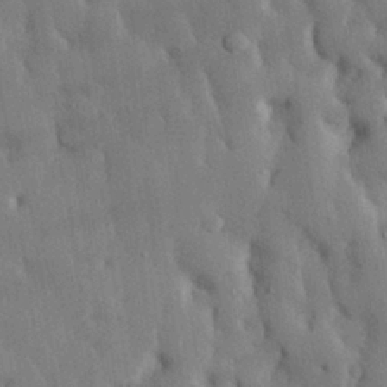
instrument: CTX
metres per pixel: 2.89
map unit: eHh
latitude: 28.6490
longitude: -79.1970
